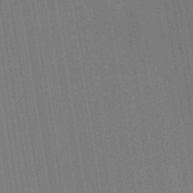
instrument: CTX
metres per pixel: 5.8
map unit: HNb
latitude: -52.0472
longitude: -45.7449
